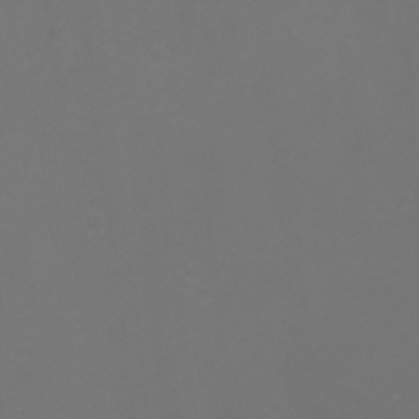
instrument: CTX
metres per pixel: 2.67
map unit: Aa
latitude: -6.8597
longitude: -72.5735
